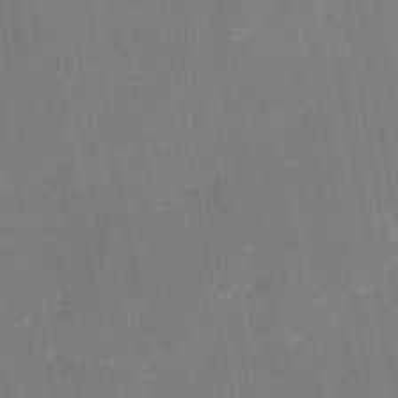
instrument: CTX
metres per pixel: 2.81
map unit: eHh
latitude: 5.3671
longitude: -69.7450
